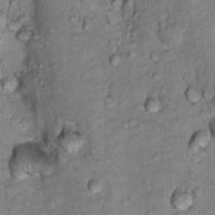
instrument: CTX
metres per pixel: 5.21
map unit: Nhu
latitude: 15.5372
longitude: -30.2145
